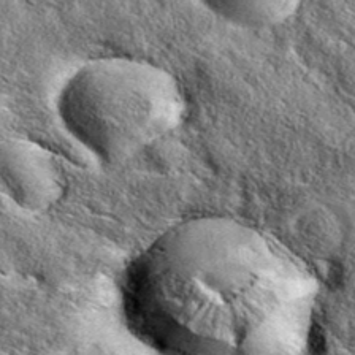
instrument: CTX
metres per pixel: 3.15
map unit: eAb
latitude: 36.6301
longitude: 109.8611
